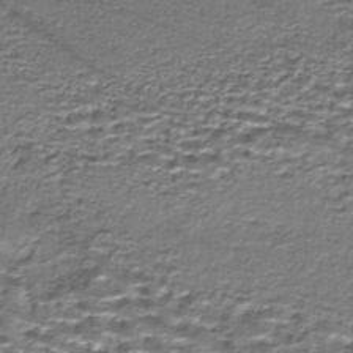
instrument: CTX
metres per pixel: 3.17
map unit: HNhu
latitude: -44.4440
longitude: 105.9178
